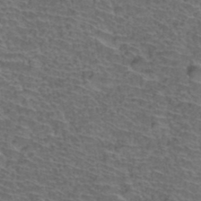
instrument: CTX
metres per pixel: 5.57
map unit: Hto
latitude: 37.3293
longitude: -43.7639
